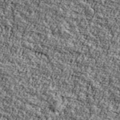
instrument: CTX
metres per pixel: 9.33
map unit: Ave
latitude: 42.4601
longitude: -110.6302
